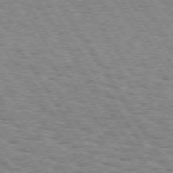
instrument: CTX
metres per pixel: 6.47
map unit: Hpe
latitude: 73.4238
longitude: -133.7828
